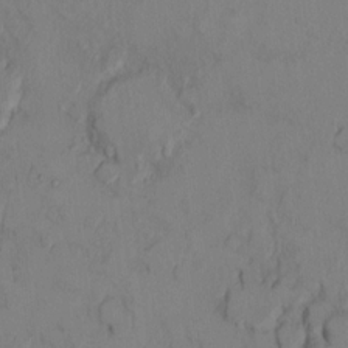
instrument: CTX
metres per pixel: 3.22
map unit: Ht
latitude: 10.9136
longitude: -32.2900
